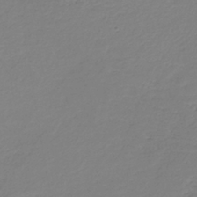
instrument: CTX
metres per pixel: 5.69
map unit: HNb
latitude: -34.7652
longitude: 51.9745
